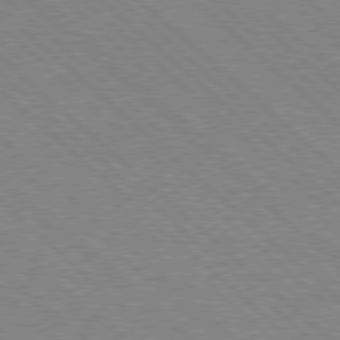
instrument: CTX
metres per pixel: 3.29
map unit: Hpe
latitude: 77.6882
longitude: -172.4034
